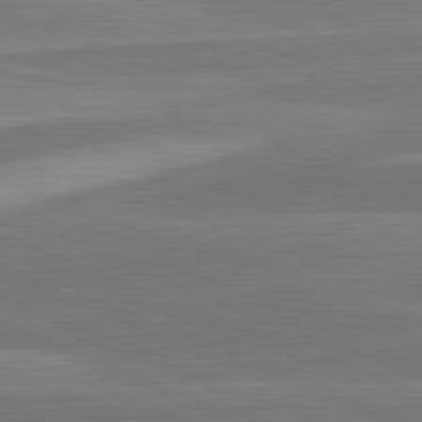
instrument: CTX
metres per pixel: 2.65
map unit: lApd
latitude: 82.3278
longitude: 137.7666
